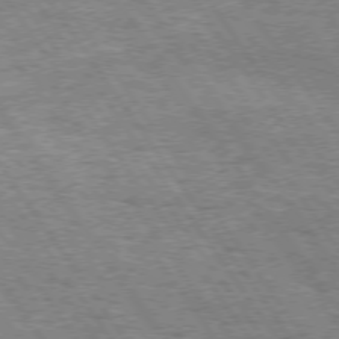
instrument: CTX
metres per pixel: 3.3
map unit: Hpe
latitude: 73.7828
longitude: -134.5923
